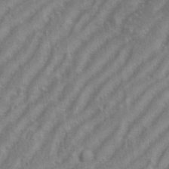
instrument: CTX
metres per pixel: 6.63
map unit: eHh
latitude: 35.0647
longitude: -133.7450
